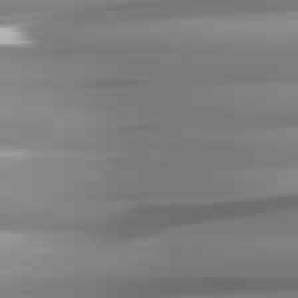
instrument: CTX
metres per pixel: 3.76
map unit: lApd
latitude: 81.7261
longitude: -143.8583
